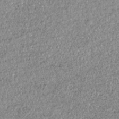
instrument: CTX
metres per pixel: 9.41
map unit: HNhu
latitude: -36.6329
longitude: 33.9745
